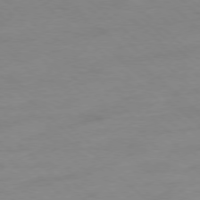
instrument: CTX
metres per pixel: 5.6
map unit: Ap
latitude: -78.0661
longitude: -98.8569
